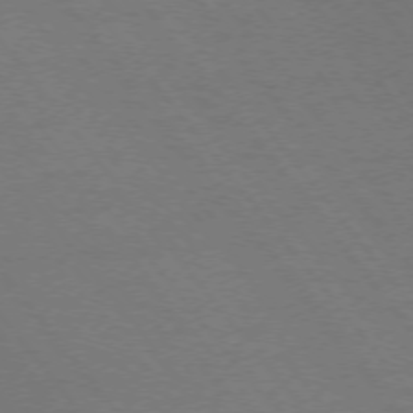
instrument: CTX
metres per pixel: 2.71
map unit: Ap
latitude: -75.7478
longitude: -74.8569
